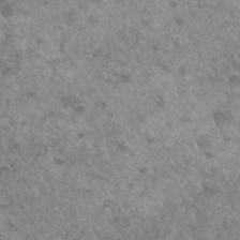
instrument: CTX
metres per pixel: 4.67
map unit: Hto
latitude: 33.0081
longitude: -49.2915
